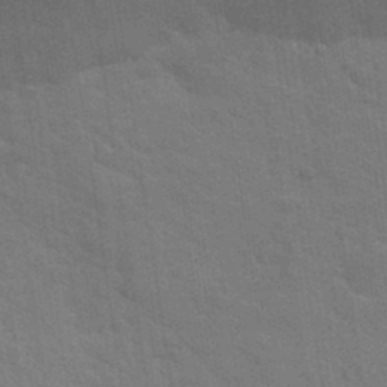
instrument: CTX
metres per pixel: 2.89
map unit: Hto
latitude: 34.4790
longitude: -51.6693
